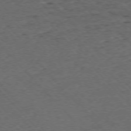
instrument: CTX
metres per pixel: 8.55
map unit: Ap
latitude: -76.2550
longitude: -87.4426
